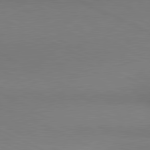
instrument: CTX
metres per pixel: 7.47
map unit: lApd
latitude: 80.8380
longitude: 144.7652
